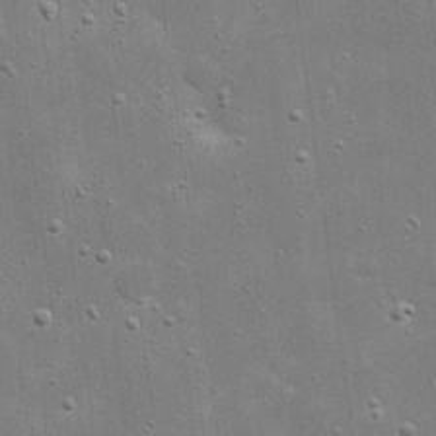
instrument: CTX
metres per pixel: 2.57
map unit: eHh
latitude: 21.2915
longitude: -66.9135
